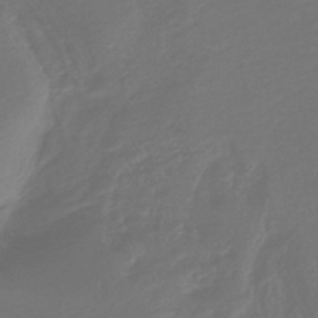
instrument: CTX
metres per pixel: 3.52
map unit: lHb
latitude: -43.7099
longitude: 77.4643
